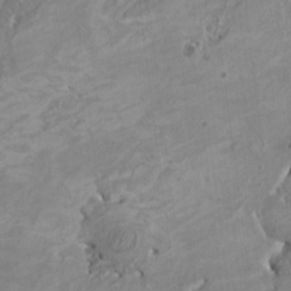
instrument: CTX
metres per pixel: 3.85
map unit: HNhu
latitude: 4.3467
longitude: -3.8205
